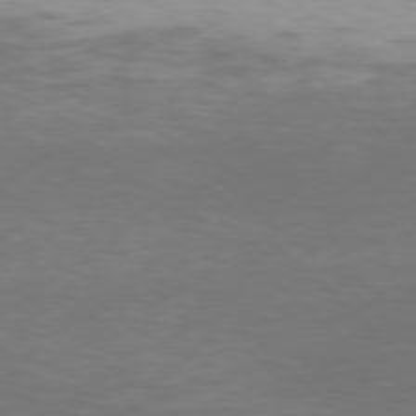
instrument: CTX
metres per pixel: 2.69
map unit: Hpe
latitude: 77.4426
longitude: -169.1403
